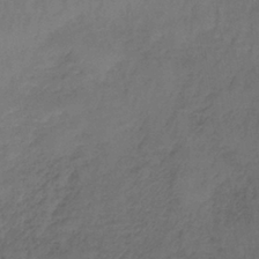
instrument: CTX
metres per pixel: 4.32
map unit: lHb
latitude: -38.1228
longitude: 61.3321
